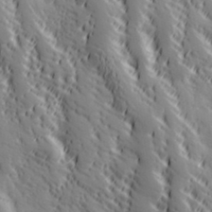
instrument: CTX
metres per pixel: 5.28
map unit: Hve
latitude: 32.6302
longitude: 149.7667
